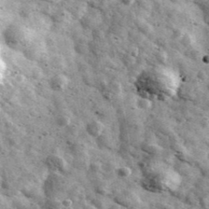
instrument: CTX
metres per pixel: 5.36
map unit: Ave
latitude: 41.3860
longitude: -107.6505
